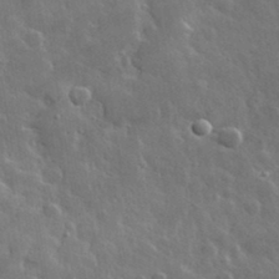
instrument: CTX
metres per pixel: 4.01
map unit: lHvf
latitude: 33.8205
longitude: -86.8002
